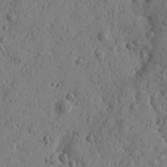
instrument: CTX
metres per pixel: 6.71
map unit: Htu
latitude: -1.1432
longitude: -177.1403
